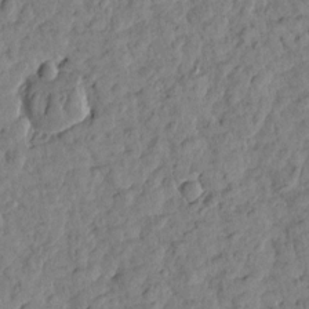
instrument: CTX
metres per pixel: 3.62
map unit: Htu
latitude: 1.4426
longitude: -179.7261
